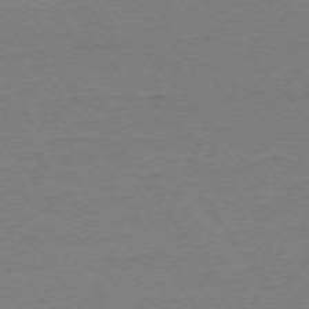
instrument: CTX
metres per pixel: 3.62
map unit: Ap
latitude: -74.8786
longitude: -82.4978
